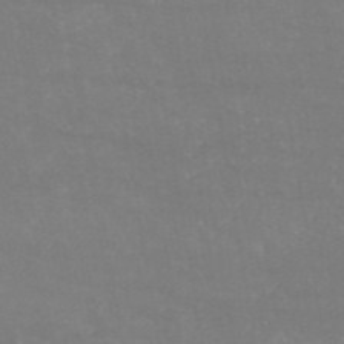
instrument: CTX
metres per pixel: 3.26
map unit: HNb
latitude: -54.2173
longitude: -34.6112
